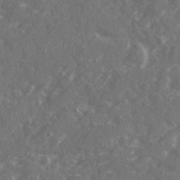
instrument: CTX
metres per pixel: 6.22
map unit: Ave
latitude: 20.7058
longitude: -130.5546
